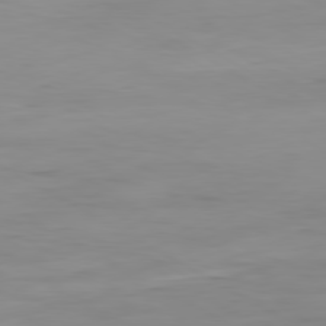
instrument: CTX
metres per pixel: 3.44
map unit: Hpe
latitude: -80.5763
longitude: 19.0486
